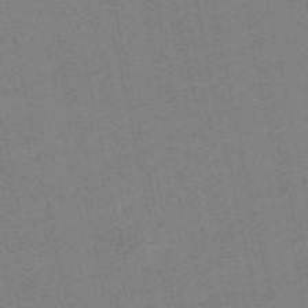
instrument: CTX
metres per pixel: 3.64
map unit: Nve
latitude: -57.5399
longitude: 50.2739
